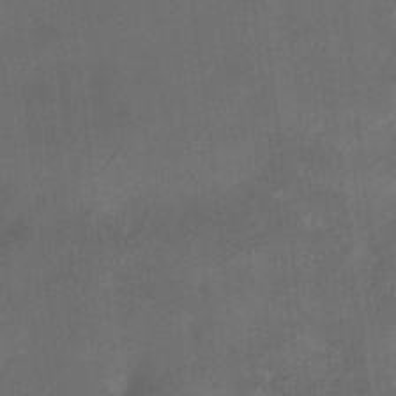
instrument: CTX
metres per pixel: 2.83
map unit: HNhu
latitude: 5.7261
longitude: 12.5574
